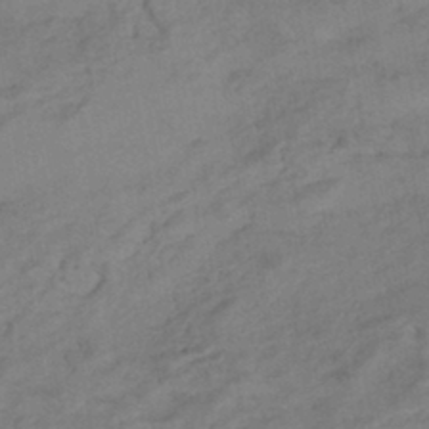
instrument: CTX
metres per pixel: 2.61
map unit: HNhu
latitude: -42.7652
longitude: 101.7855
